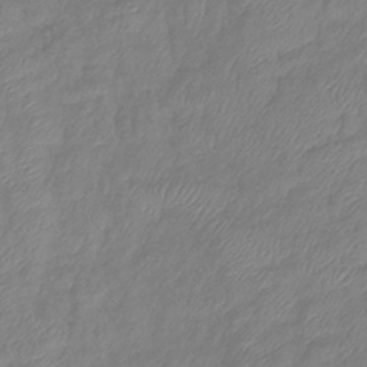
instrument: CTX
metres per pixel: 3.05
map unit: eHb
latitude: -41.5021
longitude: 81.7478
